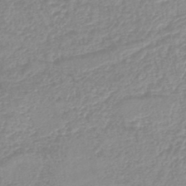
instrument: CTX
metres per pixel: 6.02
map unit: lHb
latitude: -44.0472
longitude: 78.6518
